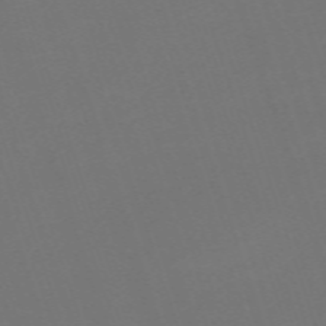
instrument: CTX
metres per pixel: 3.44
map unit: eHh
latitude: -63.4076
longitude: 51.7100
